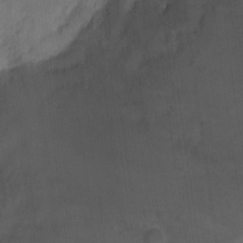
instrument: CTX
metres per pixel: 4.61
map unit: Ht
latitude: -0.4251
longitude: -17.2726
